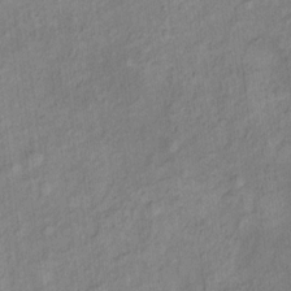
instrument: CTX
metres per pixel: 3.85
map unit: Ht
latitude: 10.8947
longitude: -40.2144
